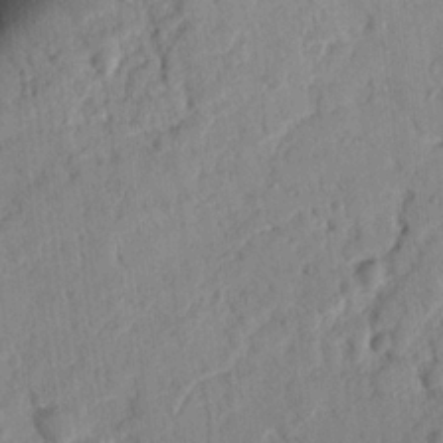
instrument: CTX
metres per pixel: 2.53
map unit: Nhu
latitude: 17.8583
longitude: -78.3656
